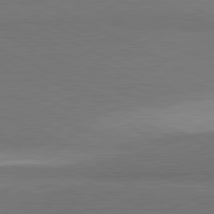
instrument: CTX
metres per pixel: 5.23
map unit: lApd
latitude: 81.6883
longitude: 157.8800
